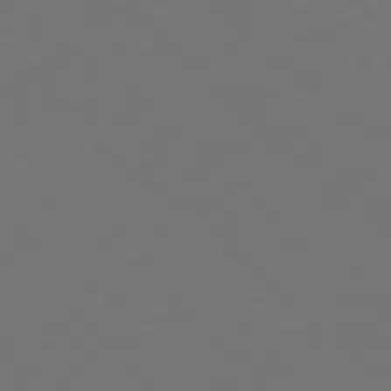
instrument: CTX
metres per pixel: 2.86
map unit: Ap
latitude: -76.5007
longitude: -78.9325
